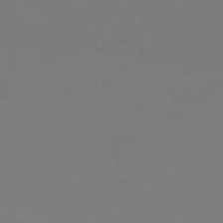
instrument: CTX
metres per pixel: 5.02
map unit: eHb
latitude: -39.0676
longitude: 75.8612
